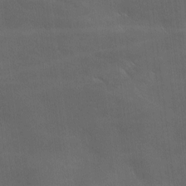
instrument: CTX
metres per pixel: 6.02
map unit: Ave
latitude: 1.1214
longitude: -113.8583
